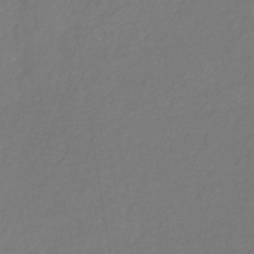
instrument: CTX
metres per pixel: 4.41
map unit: eHb
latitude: -31.8422
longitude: 72.1417
